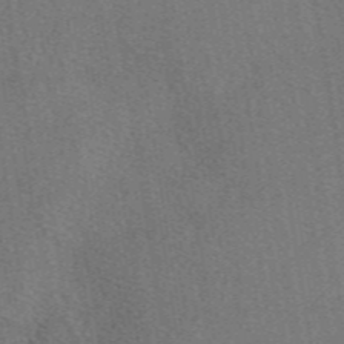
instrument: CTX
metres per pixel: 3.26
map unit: eAb
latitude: 48.5168
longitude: 115.1242
